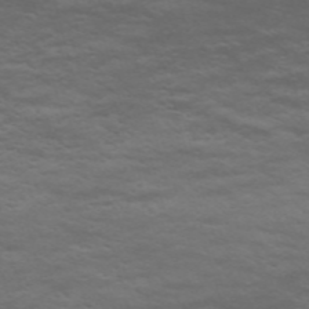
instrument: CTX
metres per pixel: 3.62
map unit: Nve
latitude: -59.0864
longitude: 56.1606
